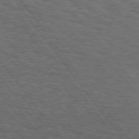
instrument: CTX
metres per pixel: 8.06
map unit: Hpe
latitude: 74.9703
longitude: -134.8191
